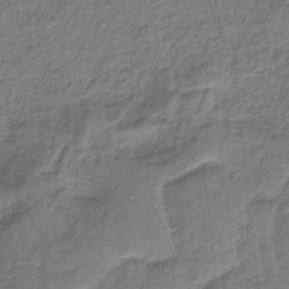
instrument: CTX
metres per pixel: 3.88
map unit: HNb
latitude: -35.9178
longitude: 55.4077
